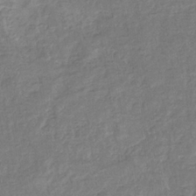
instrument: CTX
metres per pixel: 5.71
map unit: eHb
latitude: -34.3306
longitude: 76.9542
